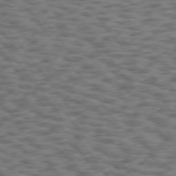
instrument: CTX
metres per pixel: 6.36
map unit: Hpe
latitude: 75.4238
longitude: -134.2711
